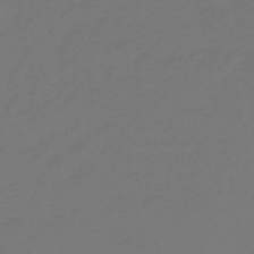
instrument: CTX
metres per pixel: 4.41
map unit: eHb
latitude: -47.4832
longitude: 88.6518
